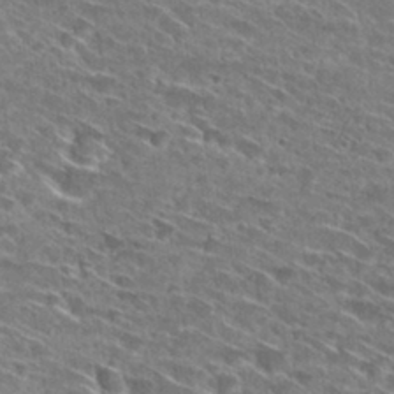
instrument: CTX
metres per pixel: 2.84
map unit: Hto
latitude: 29.8016
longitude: -45.1025
